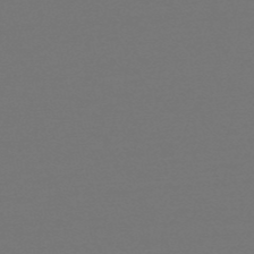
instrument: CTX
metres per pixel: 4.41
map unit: HNb
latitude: -51.8611
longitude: -43.6505
